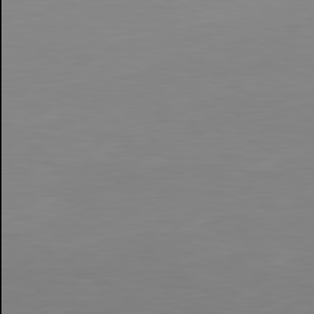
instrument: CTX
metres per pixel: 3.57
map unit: Ap
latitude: -81.8989
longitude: -85.9906
